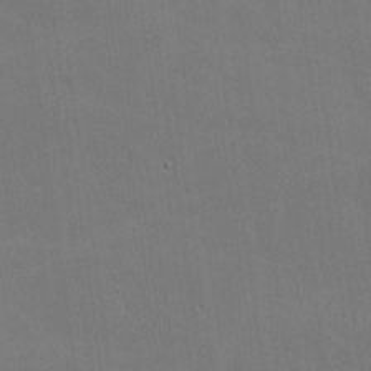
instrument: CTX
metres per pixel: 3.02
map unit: lHvf
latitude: -9.5399
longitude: -102.2333
